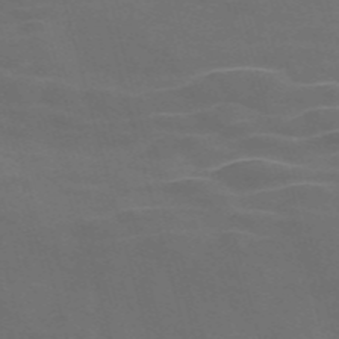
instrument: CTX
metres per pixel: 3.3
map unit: Nve
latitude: -58.5384
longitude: 65.5210
